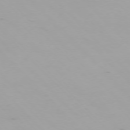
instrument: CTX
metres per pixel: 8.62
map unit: Ap
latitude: -75.4455
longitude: -69.0270
